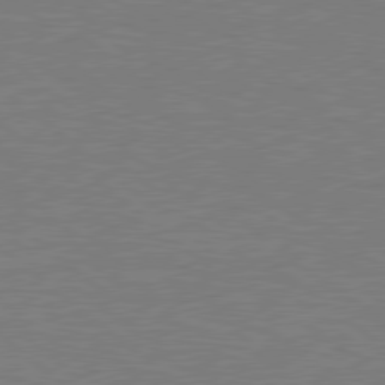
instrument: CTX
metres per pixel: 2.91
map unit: Hpe
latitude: 78.6302
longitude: -123.7072
